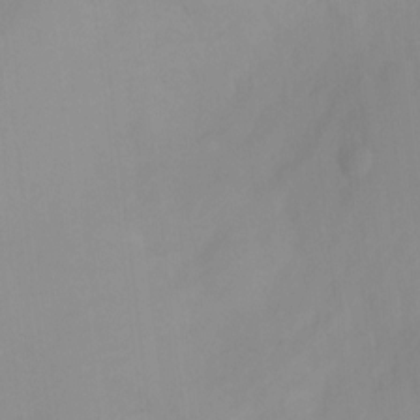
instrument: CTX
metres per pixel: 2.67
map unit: Nhu
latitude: -13.4643
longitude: -57.6504
